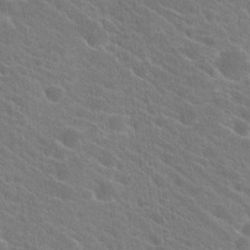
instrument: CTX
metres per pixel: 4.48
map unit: Hto
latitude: 23.5371
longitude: -40.7624
